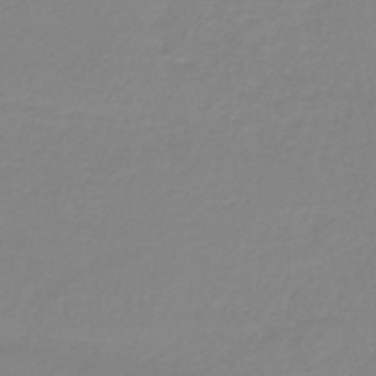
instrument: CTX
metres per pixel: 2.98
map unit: lHb
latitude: -44.3873
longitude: 54.7652
